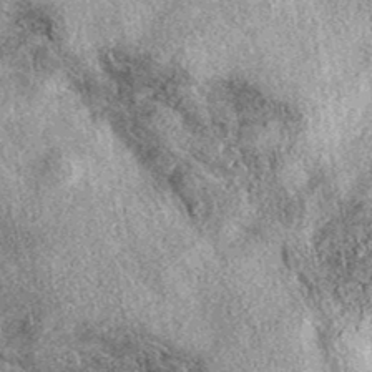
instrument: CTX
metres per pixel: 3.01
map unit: eAb
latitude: 39.1781
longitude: 107.9745
